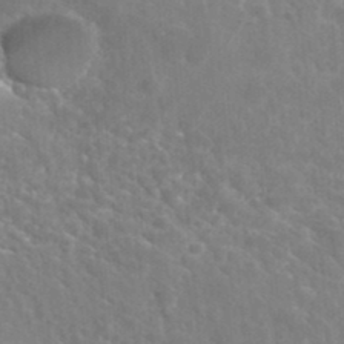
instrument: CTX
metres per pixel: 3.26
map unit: Hto
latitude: 35.8961
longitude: -46.8380
